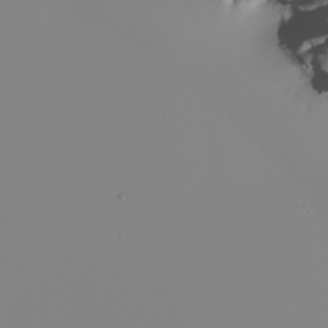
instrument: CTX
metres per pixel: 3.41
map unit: Nhu
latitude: -6.0661
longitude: -95.4616
